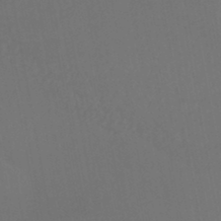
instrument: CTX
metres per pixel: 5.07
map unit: HNhu
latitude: -45.5777
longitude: 93.3510
